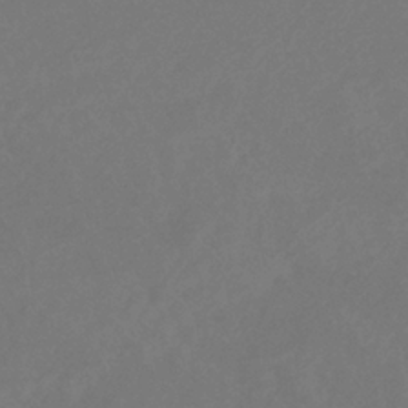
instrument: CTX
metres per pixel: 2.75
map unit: eHb
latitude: -35.8044
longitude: 78.7652
